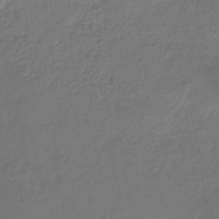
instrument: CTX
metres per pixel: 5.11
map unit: eHb
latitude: -30.6518
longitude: 62.5951
